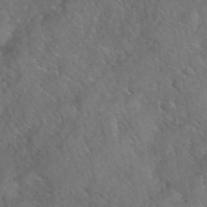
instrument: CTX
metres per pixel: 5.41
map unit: eHh
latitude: 40.3845
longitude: -57.6127
